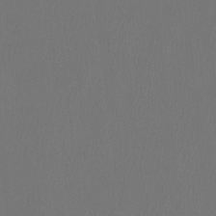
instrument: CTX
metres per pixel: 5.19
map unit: Htu
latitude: -14.2362
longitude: -48.8191
